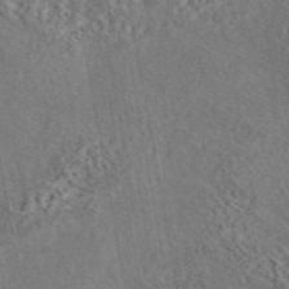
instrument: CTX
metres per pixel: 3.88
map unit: eAb
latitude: 43.9150
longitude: 115.4076
